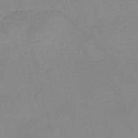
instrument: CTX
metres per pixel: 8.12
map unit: Nve
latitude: -56.5007
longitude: 53.7288
